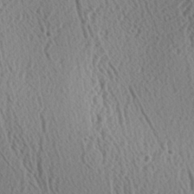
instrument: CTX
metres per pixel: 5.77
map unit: Hve
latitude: 2.4979
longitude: -124.4790
